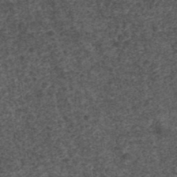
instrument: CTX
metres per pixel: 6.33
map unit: ANa
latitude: 41.8205
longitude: 26.9352
